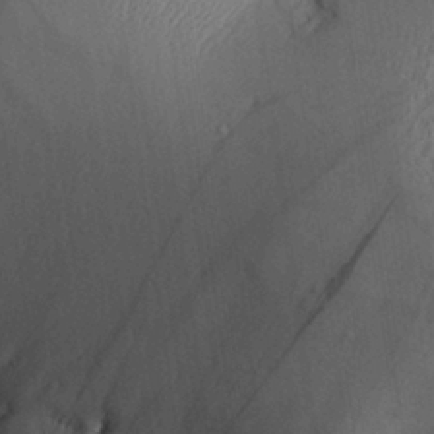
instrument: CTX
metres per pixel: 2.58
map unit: Aa
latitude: 27.1781
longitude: -134.3845
